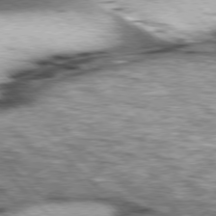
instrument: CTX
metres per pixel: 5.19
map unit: lApd
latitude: 76.7813
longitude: -50.5734
